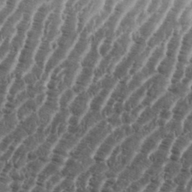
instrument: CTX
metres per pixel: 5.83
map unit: eHh
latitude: 36.6302
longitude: -136.6869
